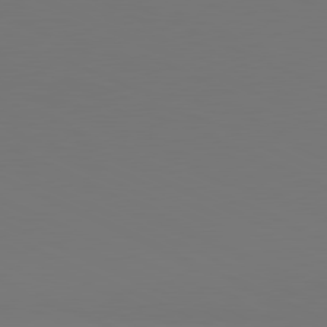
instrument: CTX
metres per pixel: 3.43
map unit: lApd
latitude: 81.1403
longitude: 147.6155
